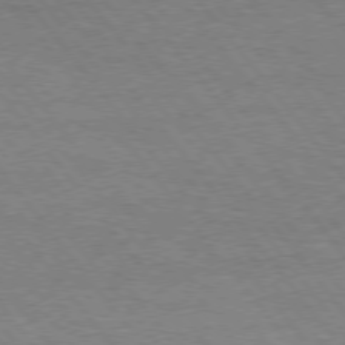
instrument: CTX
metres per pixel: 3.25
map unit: Hpe
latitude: 75.2159
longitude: -151.4048
